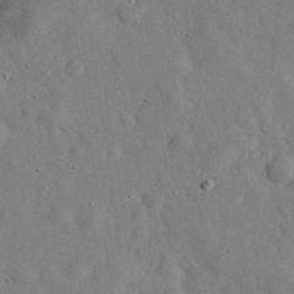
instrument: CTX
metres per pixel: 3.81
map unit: eHh
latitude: 30.9514
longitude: -73.7072
